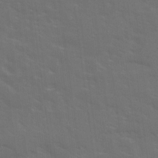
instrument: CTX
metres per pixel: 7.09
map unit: Ave
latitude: 18.3467
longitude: -130.3846
